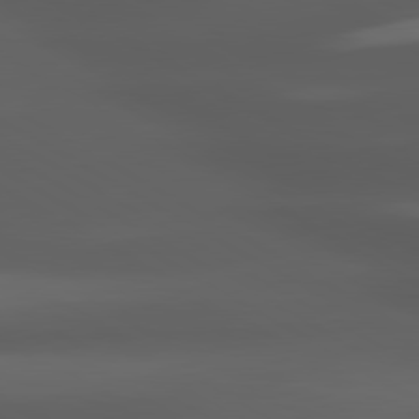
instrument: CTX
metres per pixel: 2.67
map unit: lApd
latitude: 80.3656
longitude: -144.1578
